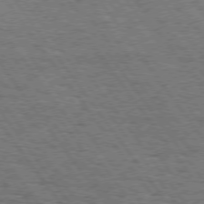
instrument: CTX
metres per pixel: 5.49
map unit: Hpe
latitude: 74.6679
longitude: -139.2915
